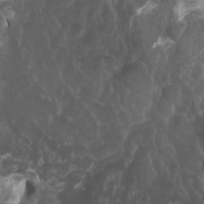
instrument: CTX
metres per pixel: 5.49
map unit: eHh
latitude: -0.9353
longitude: 14.5763
